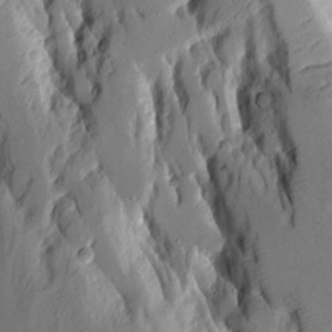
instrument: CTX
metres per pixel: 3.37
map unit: Aa
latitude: 9.9528
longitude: -126.2901
